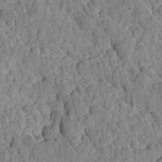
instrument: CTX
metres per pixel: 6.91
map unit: Ave
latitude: -8.5385
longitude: -116.6491
